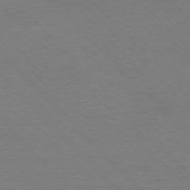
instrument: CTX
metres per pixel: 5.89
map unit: Ap
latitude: -77.1431
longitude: -87.3859
